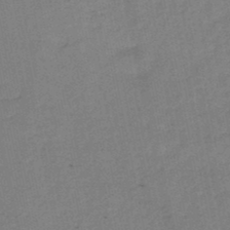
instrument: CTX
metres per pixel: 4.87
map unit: HNb
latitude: -46.5007
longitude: -36.0255
